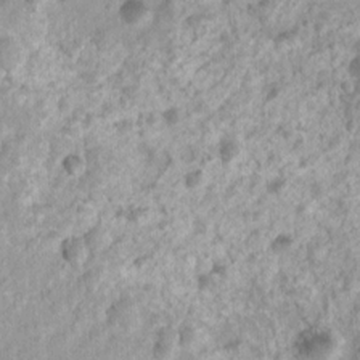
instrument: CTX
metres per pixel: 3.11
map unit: Nhu
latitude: 4.7057
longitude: -18.1389
